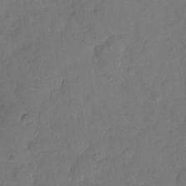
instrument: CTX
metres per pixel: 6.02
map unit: eHh
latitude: 5.9150
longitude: -65.3482
